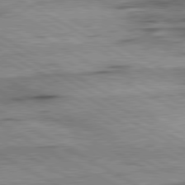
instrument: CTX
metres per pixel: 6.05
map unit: lApd
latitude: 80.7057
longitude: -156.8569
